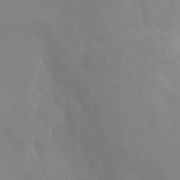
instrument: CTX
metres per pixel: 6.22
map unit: Ht
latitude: -4.9541
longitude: -61.4237
